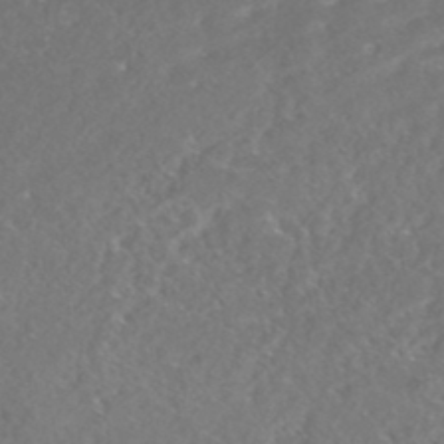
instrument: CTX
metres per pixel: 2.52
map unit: HNhu
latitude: -45.7667
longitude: 100.7652
